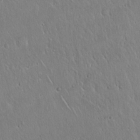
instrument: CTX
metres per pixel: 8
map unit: Hto
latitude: 17.0647
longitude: -57.2348
